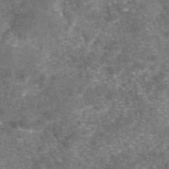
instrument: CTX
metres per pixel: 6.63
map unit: eAb
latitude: 46.6302
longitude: 104.9164
